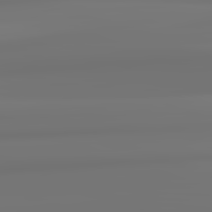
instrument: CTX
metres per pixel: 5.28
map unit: lApd
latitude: 82.7813
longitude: 170.9731
